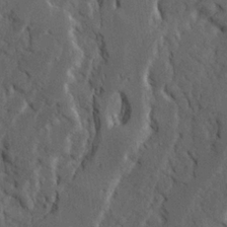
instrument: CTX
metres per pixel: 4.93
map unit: Ave
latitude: 23.1403
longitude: -130.9514
